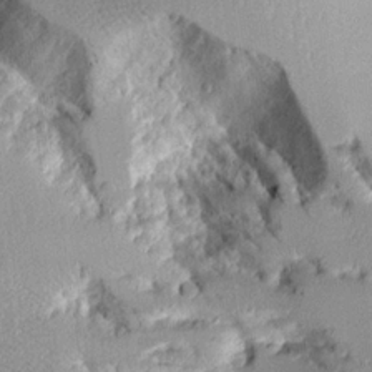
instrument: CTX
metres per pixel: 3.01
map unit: Aa
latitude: 11.6883
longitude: -126.0444
